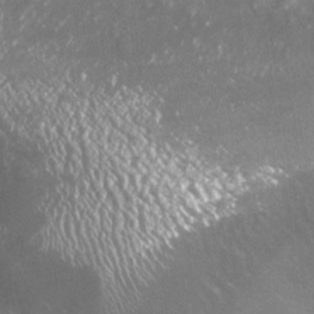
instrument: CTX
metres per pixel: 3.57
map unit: Nhu
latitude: -19.5021
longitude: -56.7624
